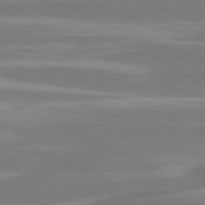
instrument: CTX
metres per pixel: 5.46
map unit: lApd
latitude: 81.1025
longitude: -130.9325
